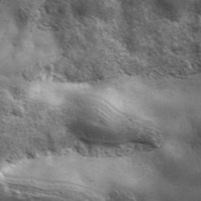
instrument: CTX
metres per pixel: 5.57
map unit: ANa
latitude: 39.5371
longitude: -90.6868
